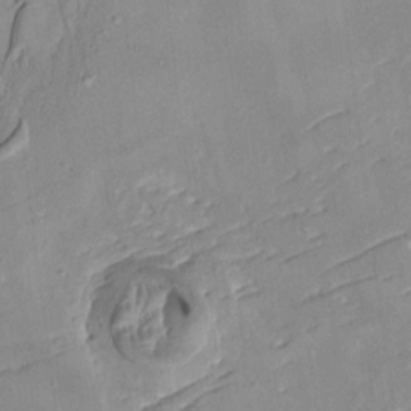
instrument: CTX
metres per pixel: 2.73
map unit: HNhu
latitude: 4.4601
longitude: 3.5021
